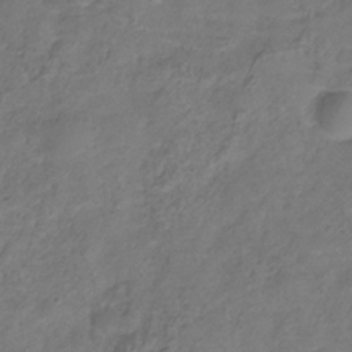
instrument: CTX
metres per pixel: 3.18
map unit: Hve
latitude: -33.6344
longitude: 90.9164
